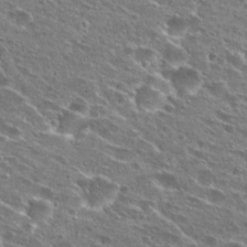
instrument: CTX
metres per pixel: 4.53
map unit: Hto
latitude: 25.5938
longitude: -46.8758
